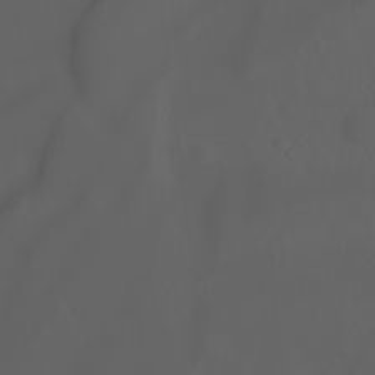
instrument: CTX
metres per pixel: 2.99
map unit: Ht
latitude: -1.1054
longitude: -46.2712
